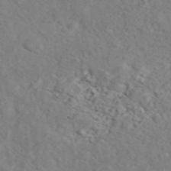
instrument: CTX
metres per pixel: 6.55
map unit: ANa
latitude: 44.4034
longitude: 21.5777
